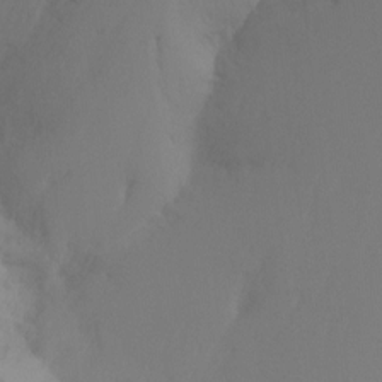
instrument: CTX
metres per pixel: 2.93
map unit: Ht
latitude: -14.8597
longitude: -48.0444
